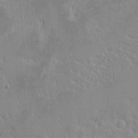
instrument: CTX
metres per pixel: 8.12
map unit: eHh
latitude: -1.8801
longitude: -85.2159
